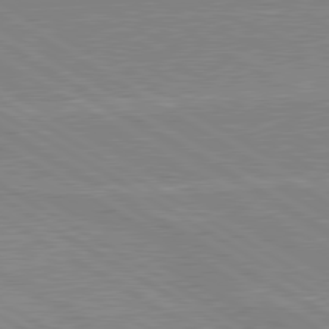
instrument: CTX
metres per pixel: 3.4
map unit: lApd
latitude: 80.0633
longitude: 168.9163
